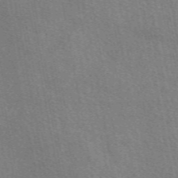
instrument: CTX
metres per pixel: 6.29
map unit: eAb
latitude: 50.8191
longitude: 115.6911
